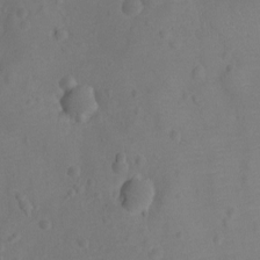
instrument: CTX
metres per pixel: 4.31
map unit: Ht
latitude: -10.1984
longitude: -23.0269
